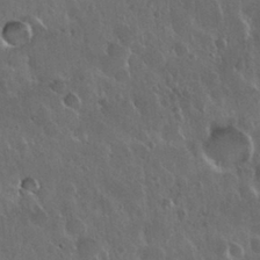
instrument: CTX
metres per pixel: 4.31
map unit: Nhu
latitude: 30.2712
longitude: -56.1388
